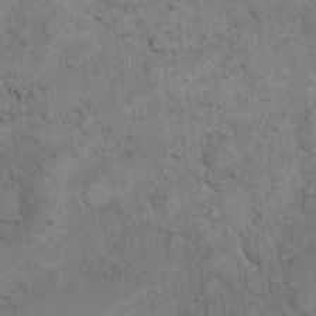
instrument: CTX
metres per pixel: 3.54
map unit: eHh
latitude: 19.1970
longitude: -61.1214
